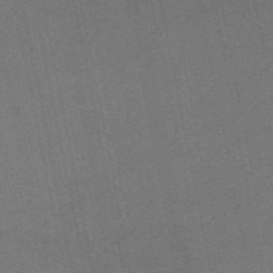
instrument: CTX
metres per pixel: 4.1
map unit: HNb
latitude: -53.1809
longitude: -46.7813
